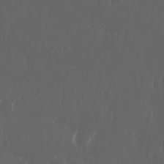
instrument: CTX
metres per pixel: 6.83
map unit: Nhu
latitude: 29.5938
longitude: -57.4426
